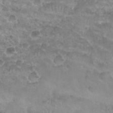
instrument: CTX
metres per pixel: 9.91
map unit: Nhu
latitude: 27.7072
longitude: -53.6694
